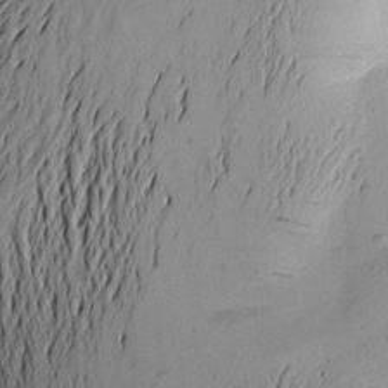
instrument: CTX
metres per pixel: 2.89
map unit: Aa
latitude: 22.7057
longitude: -149.0081
